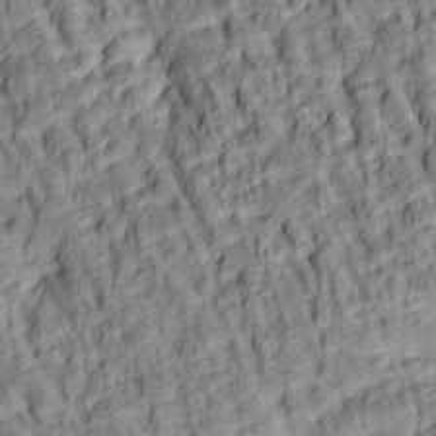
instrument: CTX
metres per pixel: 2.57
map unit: lAa
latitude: 5.1025
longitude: -115.9150
